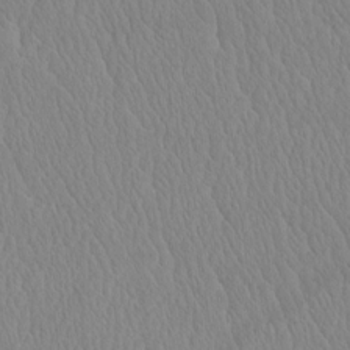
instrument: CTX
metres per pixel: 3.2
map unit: eHh
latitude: -3.7288
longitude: 15.7478
